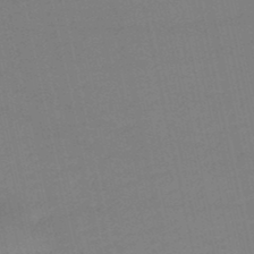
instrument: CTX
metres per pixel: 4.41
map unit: lHb
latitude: -47.0486
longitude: 58.8219
